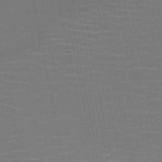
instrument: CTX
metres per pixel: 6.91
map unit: HNb
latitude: -51.3699
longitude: -47.9150
